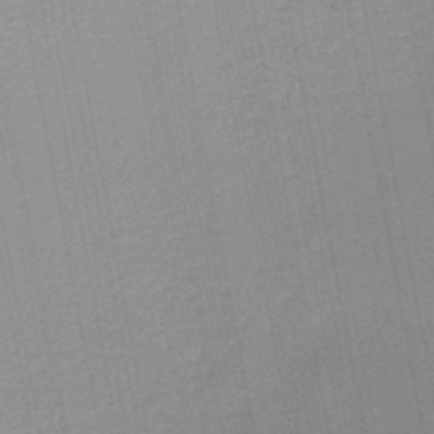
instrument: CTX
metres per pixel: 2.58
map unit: lHb
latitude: -48.0094
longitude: 66.9919
